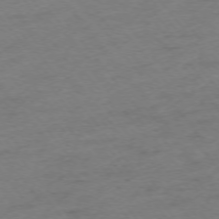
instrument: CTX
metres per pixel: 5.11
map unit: Ap
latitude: -75.1620
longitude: -72.5357
